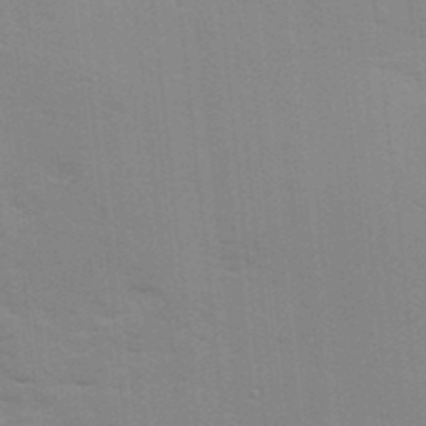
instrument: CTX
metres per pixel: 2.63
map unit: Ave
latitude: 11.3104
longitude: -102.3467
